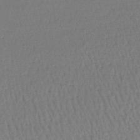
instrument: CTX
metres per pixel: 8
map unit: lHb
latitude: -44.2362
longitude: 73.5966
